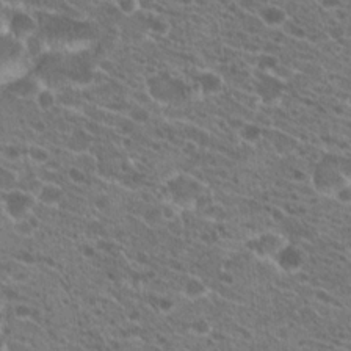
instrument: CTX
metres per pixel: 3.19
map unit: Hto
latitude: 21.3860
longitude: -39.8772
